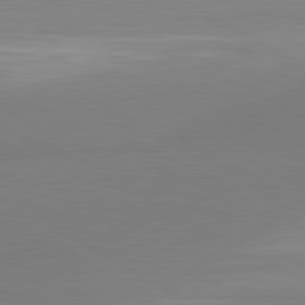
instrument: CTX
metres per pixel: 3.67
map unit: lApd
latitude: 81.3293
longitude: 159.5399
